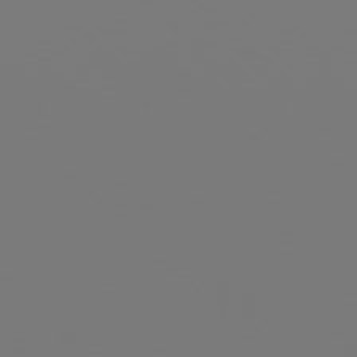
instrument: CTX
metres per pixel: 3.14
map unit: Hpe
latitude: 77.1781
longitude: -137.2537
